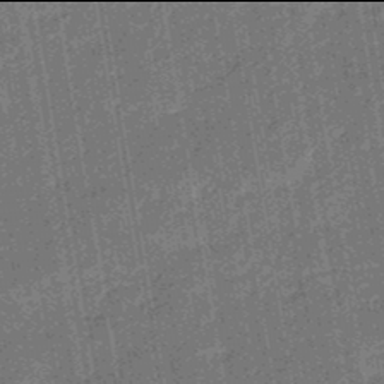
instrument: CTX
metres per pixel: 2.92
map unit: eHb
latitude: -46.0094
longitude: 87.2754
